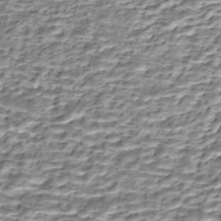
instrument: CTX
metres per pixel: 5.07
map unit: Nhe
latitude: -45.8989
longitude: 153.2376
